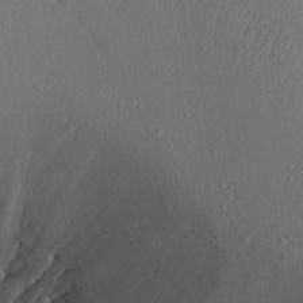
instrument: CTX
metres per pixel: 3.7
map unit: Aa
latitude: 23.5371
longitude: -127.6505
